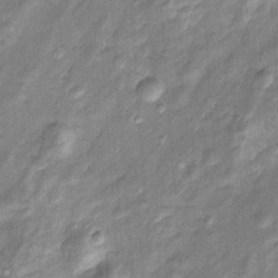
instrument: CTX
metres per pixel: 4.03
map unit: Htu
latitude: -5.0108
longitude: 158.5007
